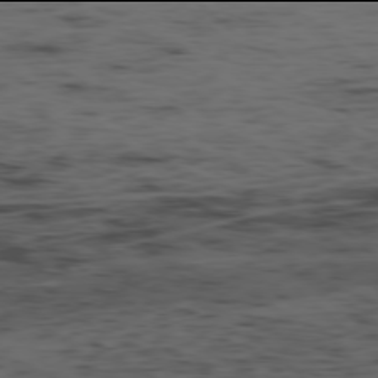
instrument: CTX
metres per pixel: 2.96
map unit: Ap
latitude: -78.0094
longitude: -74.7435
